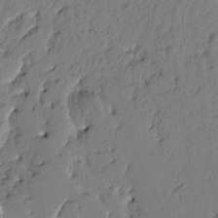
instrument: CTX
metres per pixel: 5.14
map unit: Htu
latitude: -5.1809
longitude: -179.8017
